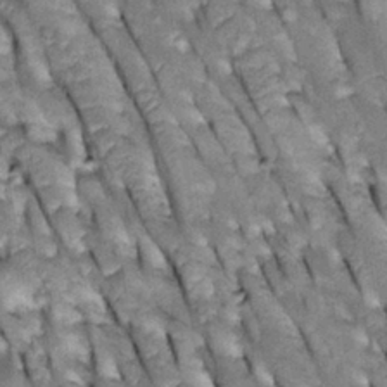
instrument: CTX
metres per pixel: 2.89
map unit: Htu
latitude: -2.2928
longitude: 149.9178
